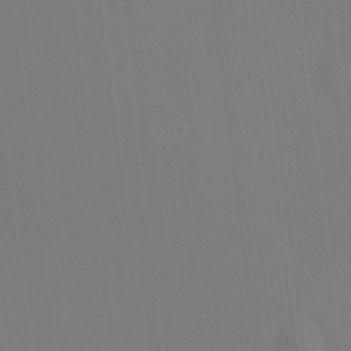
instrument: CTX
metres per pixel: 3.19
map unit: HNhu
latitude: 7.2537
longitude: -0.2333
